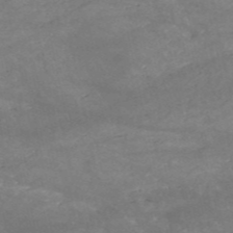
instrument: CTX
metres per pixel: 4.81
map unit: HNb
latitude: -53.1431
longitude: -41.4993
